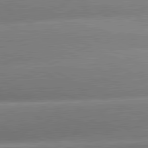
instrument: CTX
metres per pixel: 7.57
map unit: lApd
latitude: 81.1025
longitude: -159.1214
